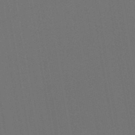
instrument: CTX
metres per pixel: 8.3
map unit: lHb
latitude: -47.5399
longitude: 73.1431
